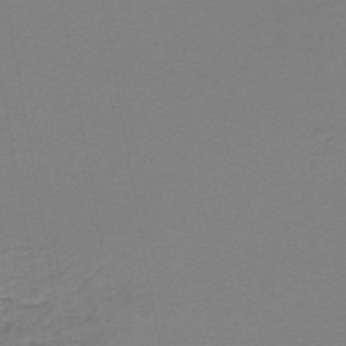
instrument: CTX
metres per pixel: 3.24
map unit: lHb
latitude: -45.4077
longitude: 71.6155
